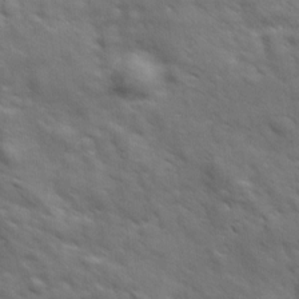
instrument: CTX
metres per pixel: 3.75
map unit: Ave
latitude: 18.4979
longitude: -132.3278
